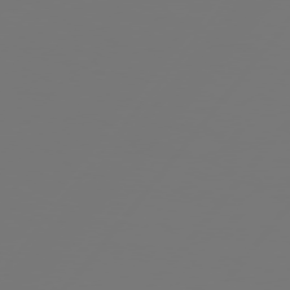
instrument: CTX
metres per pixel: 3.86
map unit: Hpe
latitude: 76.0255
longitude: -140.5734
